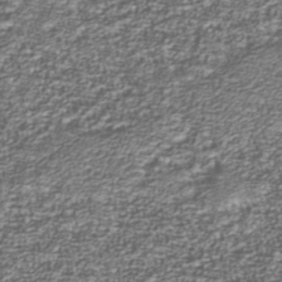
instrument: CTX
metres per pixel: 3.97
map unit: Nhu
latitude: -38.8219
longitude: -82.7435
